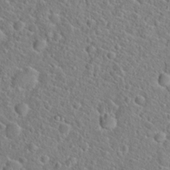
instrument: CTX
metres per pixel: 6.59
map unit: Hto
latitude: 21.0081
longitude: -45.1214
